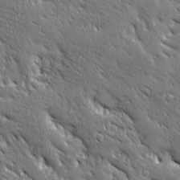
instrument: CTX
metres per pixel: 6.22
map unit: Ave
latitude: 20.1767
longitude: -136.1767
